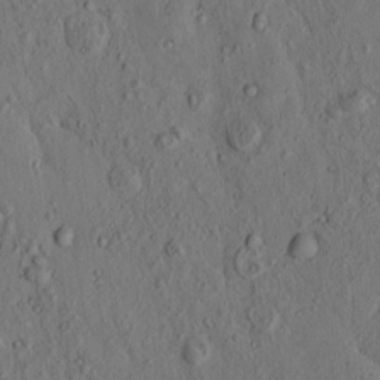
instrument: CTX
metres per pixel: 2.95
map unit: eHh
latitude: -1.2376
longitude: 18.7652
